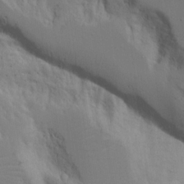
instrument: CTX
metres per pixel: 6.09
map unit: Aa
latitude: 18.0822
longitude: -124.9702
